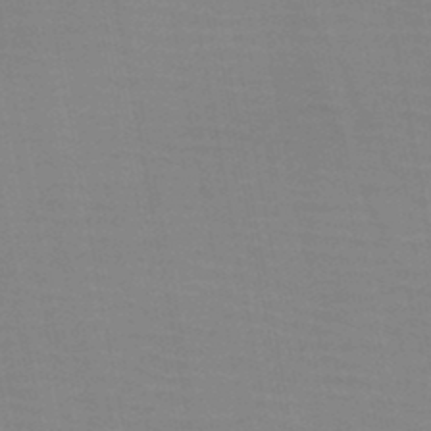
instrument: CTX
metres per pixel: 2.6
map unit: HNb
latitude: -47.3320
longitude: -48.4979
